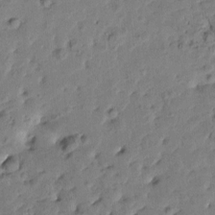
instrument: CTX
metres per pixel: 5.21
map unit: Htu
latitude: -0.5574
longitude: -179.2537
